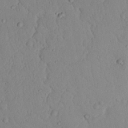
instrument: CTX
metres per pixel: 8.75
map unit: Nhu
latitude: 23.4237
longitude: -72.9892
